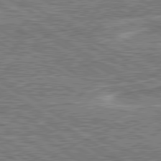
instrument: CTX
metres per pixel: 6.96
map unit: lApd
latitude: 80.1767
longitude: 172.1795
